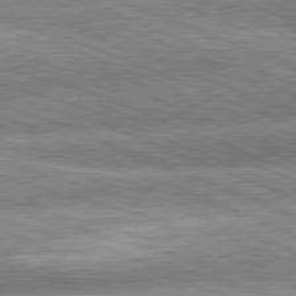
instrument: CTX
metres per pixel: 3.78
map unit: lApd
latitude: 81.2915
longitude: -162.5546
